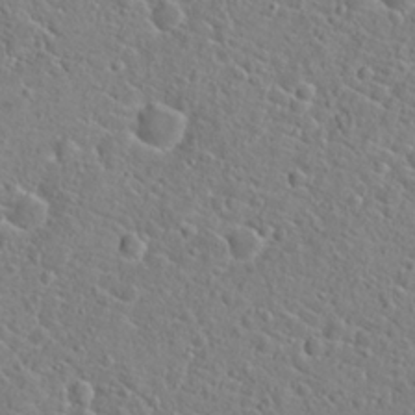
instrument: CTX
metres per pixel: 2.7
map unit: Hto
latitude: 20.9136
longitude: -44.9702
